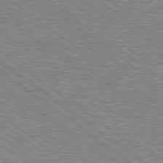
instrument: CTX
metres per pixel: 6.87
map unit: lApd
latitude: 78.9136
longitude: -157.2348
